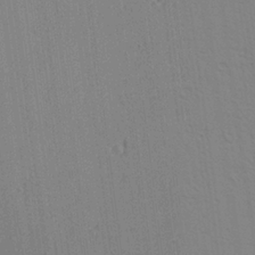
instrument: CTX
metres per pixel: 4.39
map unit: Aa
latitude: 21.5371
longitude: -139.1214
